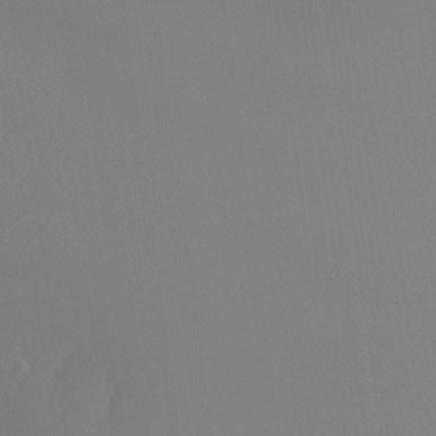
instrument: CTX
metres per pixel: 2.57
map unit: Ht
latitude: -16.0850
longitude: -50.6490
